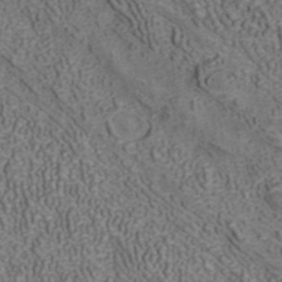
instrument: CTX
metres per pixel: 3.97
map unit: ANa
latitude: 40.7057
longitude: 20.8597
